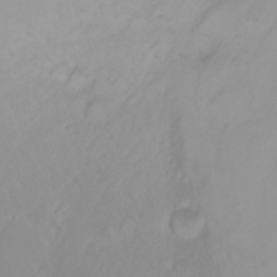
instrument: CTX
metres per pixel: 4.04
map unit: Nhu
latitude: 23.2348
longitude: -63.7072
